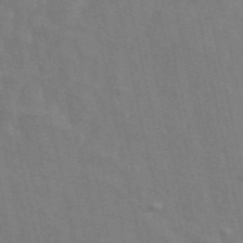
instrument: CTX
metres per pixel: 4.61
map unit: ANa
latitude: 49.7072
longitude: -79.5182
